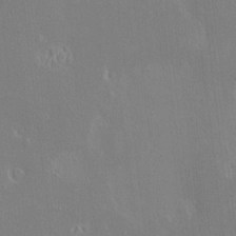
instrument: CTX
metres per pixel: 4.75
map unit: HNhu
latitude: 4.9892
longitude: 4.4251
